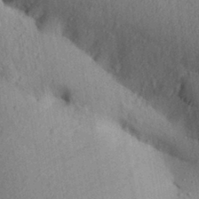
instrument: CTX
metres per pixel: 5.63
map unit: Aa
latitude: 30.2145
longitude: -147.0459
